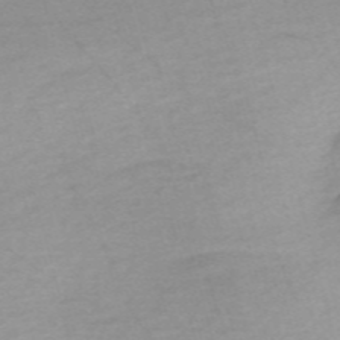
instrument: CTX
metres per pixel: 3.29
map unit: Nve
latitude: -57.7477
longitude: 61.3132
